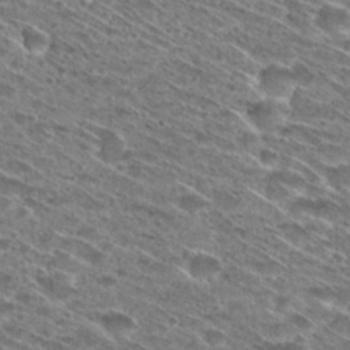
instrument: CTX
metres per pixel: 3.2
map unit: Hto
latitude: 29.0647
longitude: -45.5560
